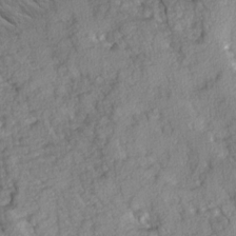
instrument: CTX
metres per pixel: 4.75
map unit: Ave
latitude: 14.4223
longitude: -132.8002
